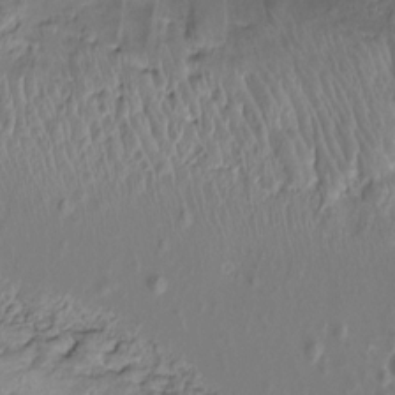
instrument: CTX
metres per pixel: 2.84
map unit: Nhu
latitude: -15.1620
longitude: -26.2523
